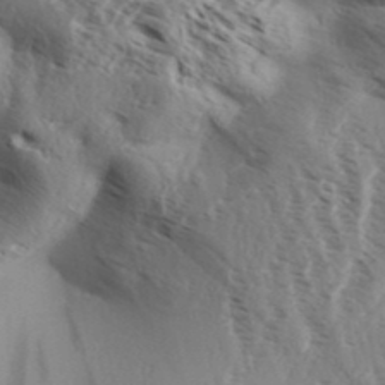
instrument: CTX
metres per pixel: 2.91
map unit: Aa
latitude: 32.6679
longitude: -139.4426
